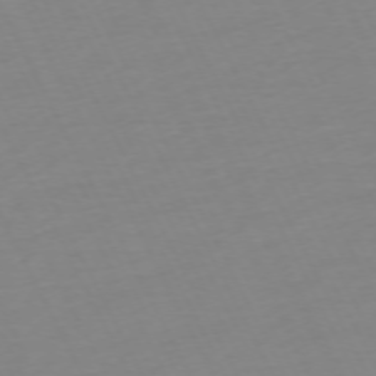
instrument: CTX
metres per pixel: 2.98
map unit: Ap
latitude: -73.5021
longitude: -69.9150
